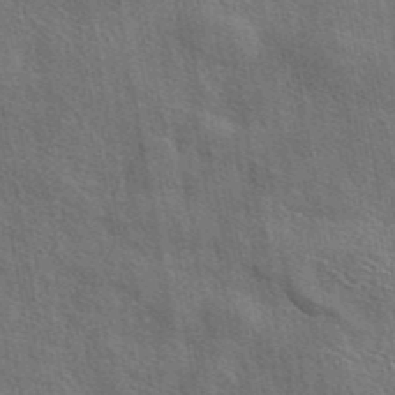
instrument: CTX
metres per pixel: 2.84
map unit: eAb
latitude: 43.8017
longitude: 113.8611
